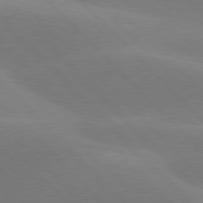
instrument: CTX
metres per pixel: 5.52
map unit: lApd
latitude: 77.5938
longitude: -50.2711
